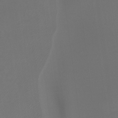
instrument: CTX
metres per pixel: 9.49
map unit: Ht
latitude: -14.1606
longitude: -52.1389
